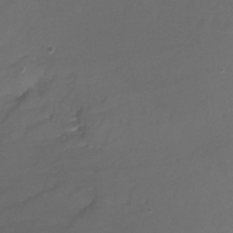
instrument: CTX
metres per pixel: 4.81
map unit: Nhu
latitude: -17.1998
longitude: -48.8947
